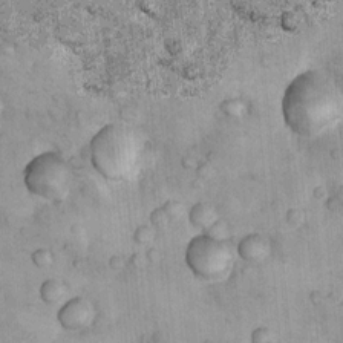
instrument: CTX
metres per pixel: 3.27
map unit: Nhu
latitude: 7.7450
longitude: -23.3671
